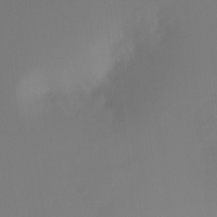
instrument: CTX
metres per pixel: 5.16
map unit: Ht
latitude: -12.1606
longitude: -47.5749
